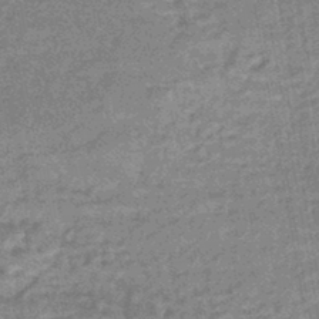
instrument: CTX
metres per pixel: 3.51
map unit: eHb
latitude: -44.2362
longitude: 88.4062
